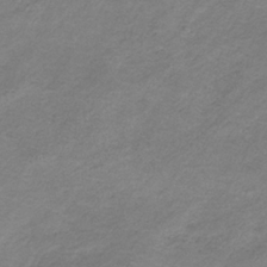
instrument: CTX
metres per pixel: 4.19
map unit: HNb
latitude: -33.5966
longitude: 58.2550
